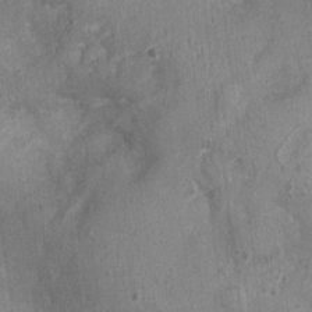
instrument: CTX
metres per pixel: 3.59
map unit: Nhu
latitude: 1.8772
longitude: -16.0822
